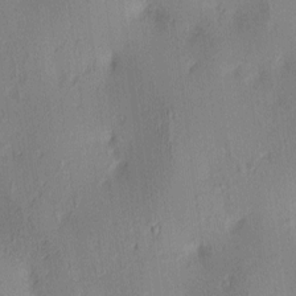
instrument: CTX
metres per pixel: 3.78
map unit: lAa
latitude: 4.4979
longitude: -115.9717
